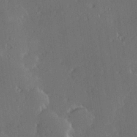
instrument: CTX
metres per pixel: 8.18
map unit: Hve
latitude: 27.4804
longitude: -93.5749
